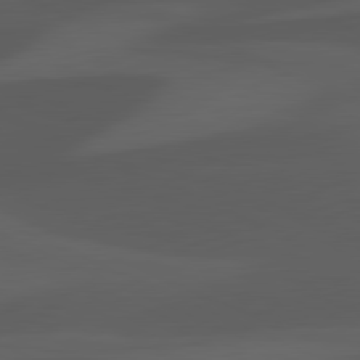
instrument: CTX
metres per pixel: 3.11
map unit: lApd
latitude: 81.4048
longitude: 122.8219
